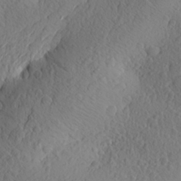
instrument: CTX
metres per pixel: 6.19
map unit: Aa
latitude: 26.9703
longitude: -144.5546
